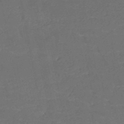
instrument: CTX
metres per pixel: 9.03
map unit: HNb
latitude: -50.7274
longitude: -48.1011
